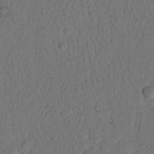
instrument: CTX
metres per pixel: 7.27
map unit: Nhu
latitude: 21.0648
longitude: -75.4615
